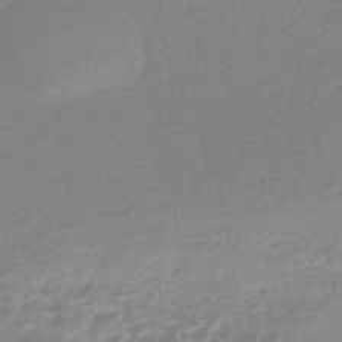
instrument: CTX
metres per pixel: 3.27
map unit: eHb
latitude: -44.3306
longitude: 89.7099
